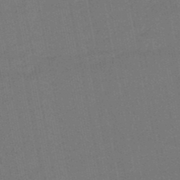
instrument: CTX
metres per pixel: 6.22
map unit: eHb
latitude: -48.1417
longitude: 88.9352
